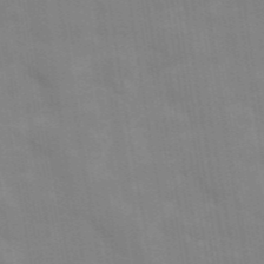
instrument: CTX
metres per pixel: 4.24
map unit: Hve
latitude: 30.9514
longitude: 150.1039
